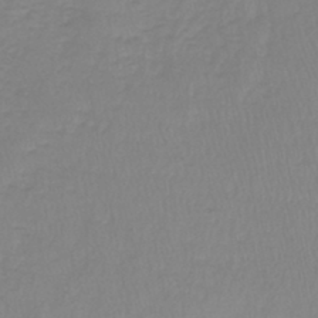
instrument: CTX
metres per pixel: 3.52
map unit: lHb
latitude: -41.8422
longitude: 63.2187
